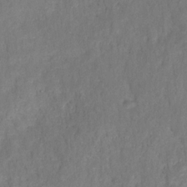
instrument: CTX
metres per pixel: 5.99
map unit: HNhu
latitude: -28.1228
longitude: 74.0472
